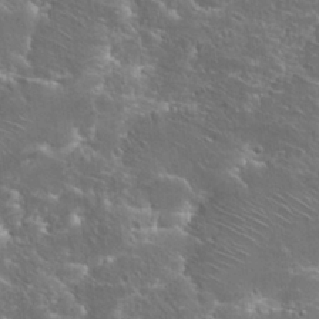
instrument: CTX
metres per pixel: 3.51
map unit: Hto
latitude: 25.9150
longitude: -45.1781
